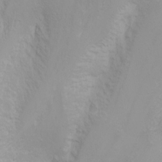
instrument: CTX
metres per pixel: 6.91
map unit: Nhu
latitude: -4.8597
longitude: -79.1970
